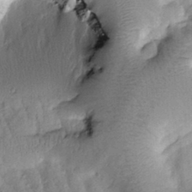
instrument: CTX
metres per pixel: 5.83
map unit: Htu
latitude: -0.2551
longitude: 173.4832
